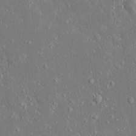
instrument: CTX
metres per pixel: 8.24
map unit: Ave
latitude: 17.4615
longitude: -140.5923
